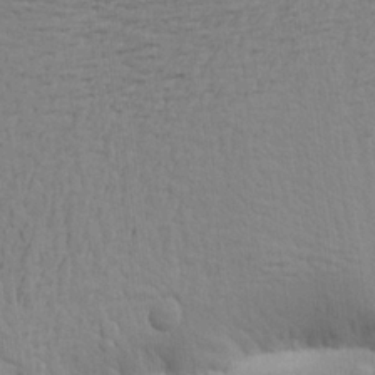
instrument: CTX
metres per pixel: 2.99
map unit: Aa
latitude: 21.2915
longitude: -149.1403
